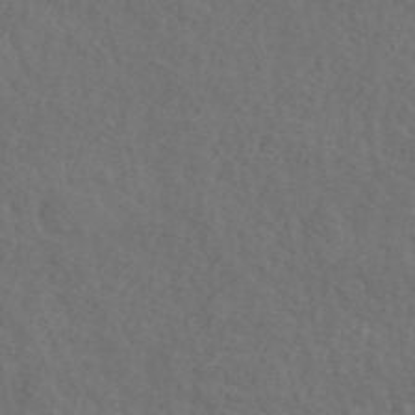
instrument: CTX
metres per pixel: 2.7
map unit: ANa
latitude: 42.3278
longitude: 51.5399
